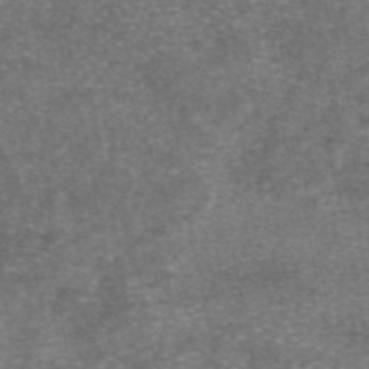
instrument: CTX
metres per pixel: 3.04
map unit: eAb
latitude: 46.4979
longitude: 104.3306
